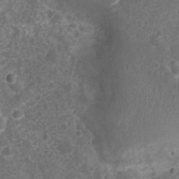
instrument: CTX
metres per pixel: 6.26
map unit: Nhu
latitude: 2.4034
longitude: -15.7639
